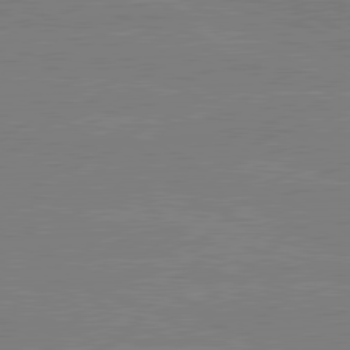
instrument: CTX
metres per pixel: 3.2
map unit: lApd
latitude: 80.6113
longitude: -126.6302
